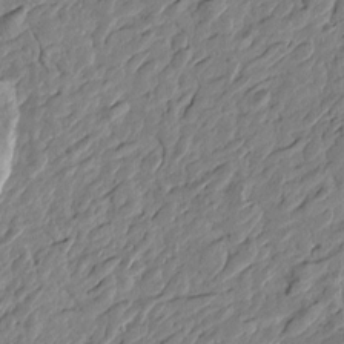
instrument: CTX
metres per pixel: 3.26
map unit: Htu
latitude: -2.9730
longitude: -179.7261
